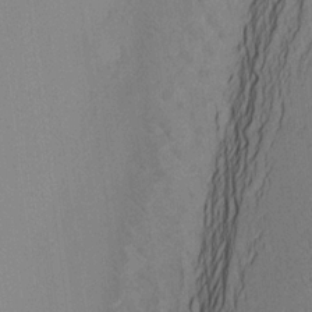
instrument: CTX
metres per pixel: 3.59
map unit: Aa
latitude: 19.9717
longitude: -140.7813
